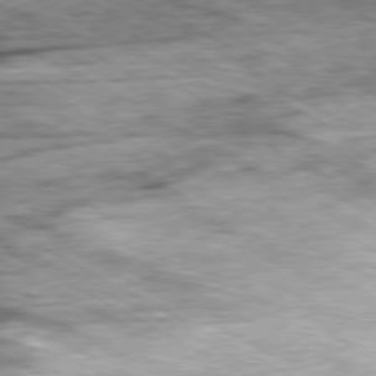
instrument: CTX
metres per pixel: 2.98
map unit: Ap
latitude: -80.8975
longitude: -89.8773
